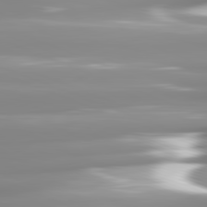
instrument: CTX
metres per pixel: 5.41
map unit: lApd
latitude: 81.9150
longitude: -138.8380
